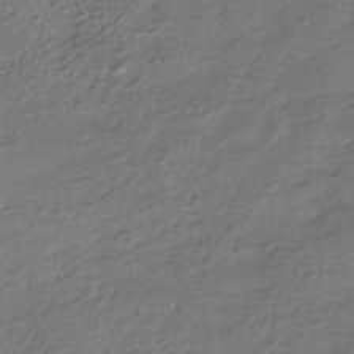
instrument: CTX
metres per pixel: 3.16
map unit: HNhu
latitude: -42.5384
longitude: 94.7085
